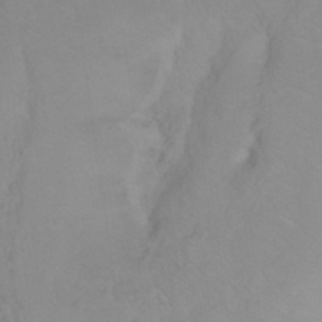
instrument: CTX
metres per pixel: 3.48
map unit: Nhu
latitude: 23.3104
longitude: -63.4427
